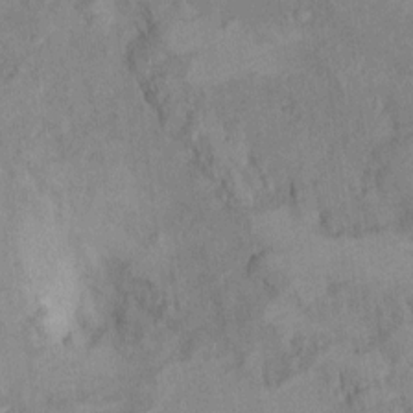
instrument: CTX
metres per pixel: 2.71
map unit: Hto
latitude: 7.3293
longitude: -37.0648
